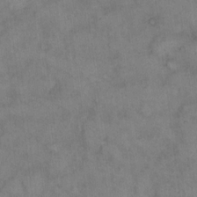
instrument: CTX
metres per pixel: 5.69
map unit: eHh
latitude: 14.1956
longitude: -63.9528
